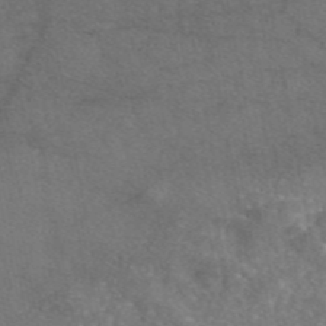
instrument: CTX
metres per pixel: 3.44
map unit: eAb
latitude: 46.4223
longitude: 110.8408
